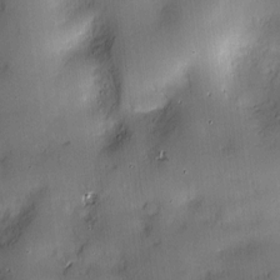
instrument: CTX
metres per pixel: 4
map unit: Hve
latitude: -10.0472
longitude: 175.7855
